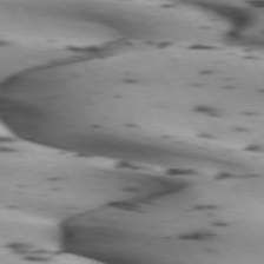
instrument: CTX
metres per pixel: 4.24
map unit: lApd
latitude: 72.7058
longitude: -53.1781
